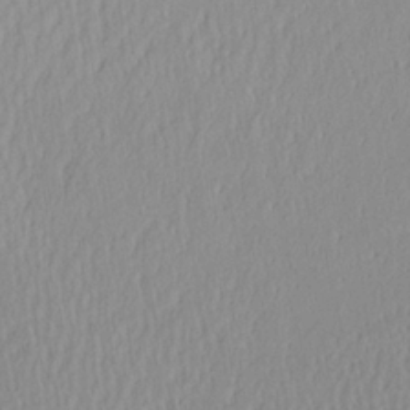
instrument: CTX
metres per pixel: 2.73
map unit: Aa
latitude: 26.2523
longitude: -133.6883
